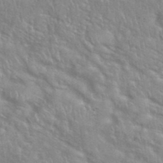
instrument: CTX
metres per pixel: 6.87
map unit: eHh
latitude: 39.2915
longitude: -57.7071
